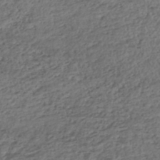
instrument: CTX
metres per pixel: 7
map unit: ANa
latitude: -42.6140
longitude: 108.9164
